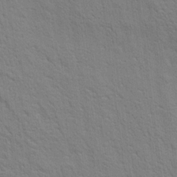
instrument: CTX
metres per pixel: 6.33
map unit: Ave
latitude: 21.3104
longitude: -140.3278
